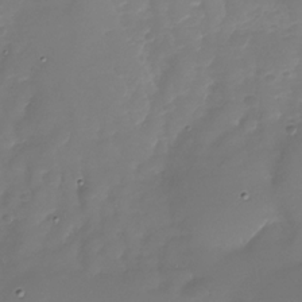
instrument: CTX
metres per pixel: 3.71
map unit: Nhu
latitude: -28.4629
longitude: -68.1011
